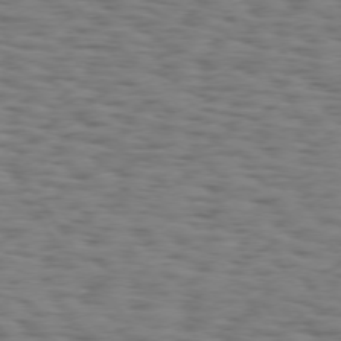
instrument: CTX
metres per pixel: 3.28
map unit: Hpe
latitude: 74.1200
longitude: -132.6868
